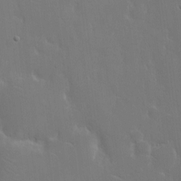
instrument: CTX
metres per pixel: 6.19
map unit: eHh
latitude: 6.4223
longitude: -69.2537
